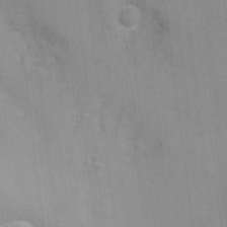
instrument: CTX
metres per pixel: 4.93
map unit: Nhu
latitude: 1.8205
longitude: -16.6112
